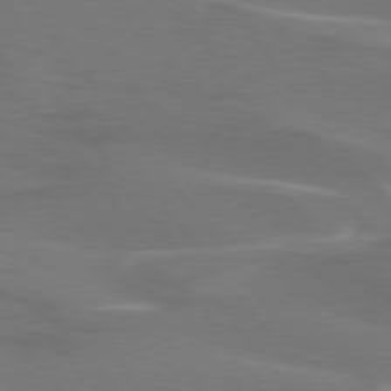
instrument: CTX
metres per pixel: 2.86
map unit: lApd
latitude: 75.2915
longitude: -62.4979
